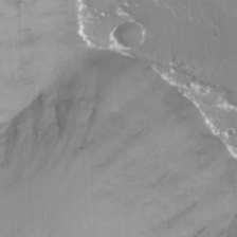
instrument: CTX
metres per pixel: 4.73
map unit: Nhu
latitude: -13.8800
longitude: -62.7247
